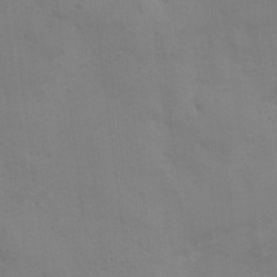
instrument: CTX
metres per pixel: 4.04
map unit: Ave
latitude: -7.1809
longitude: -120.8191
